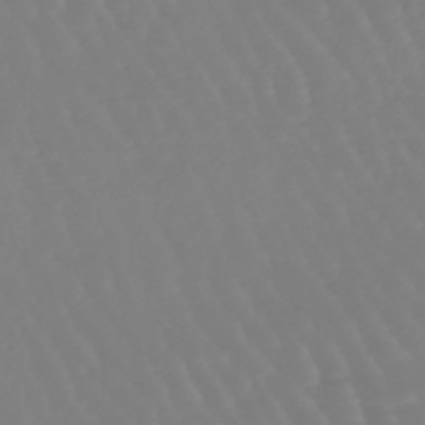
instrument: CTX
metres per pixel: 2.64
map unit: lHb
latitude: -45.5210
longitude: 79.3887
